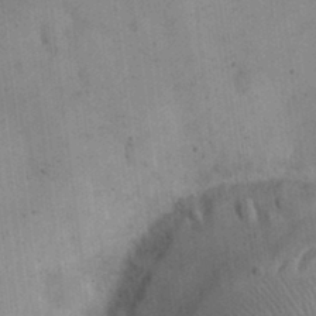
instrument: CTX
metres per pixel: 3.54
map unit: eHh
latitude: 24.3845
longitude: -65.1214
